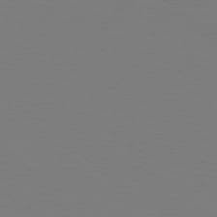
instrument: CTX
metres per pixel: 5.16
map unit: Hpe
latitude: 78.8947
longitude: -167.0080
